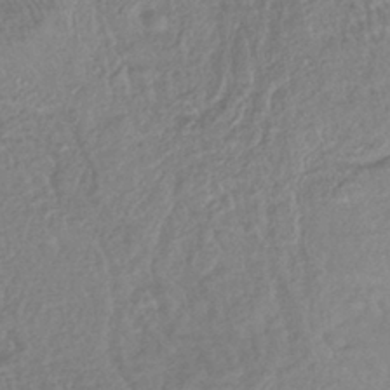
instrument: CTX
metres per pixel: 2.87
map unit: lHb
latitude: -40.0094
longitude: 70.7274
